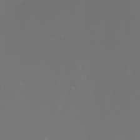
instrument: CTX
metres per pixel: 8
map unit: Nhu
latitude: -6.6518
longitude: -90.7246
